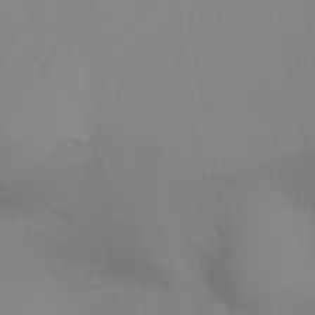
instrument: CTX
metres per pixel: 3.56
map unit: Ht
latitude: -6.7652
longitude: -30.6869
